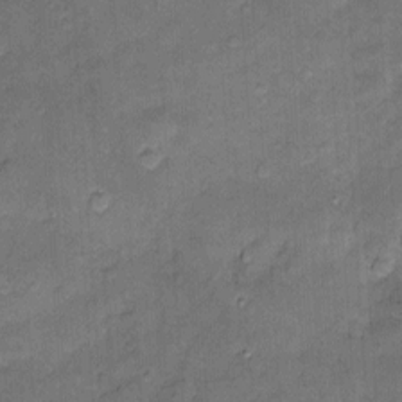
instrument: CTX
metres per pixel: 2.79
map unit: Htu
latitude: -5.2187
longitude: 158.5196
